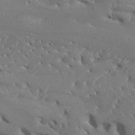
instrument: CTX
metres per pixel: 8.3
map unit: Htu
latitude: -6.7274
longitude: -75.6505
